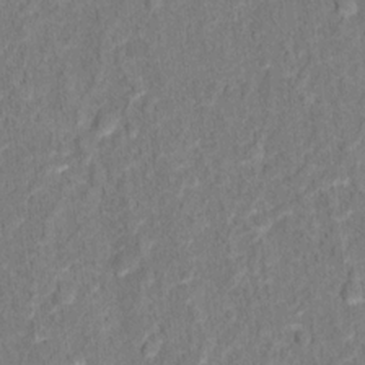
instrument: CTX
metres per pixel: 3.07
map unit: Hto
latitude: 12.8380
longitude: -38.2711
